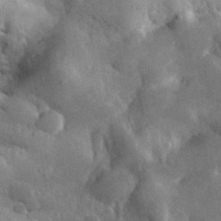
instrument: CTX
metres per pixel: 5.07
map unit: lHvf
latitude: 33.7639
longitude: -86.4412
